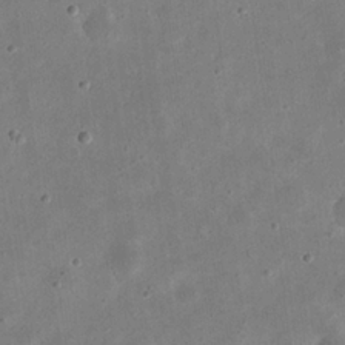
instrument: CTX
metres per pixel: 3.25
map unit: eHh
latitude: 23.7638
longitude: -67.7638
